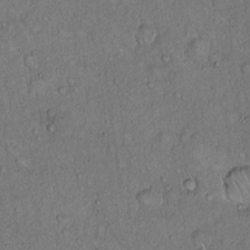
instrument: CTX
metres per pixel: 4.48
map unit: Hto
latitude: 14.7058
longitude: -57.3292
